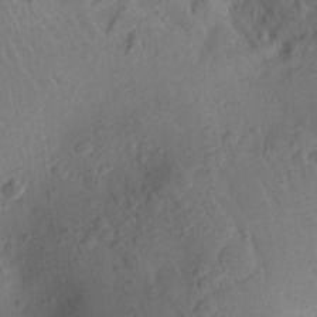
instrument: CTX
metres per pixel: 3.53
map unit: Aa
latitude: 25.2159
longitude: -147.1215
